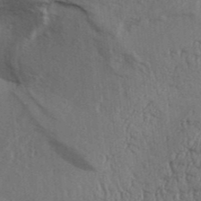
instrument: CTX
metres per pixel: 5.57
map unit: Aa
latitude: 32.6113
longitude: -135.4615
